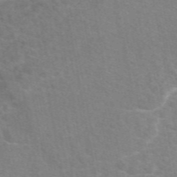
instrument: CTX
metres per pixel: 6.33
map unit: eAb
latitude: 49.5938
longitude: 120.7085
